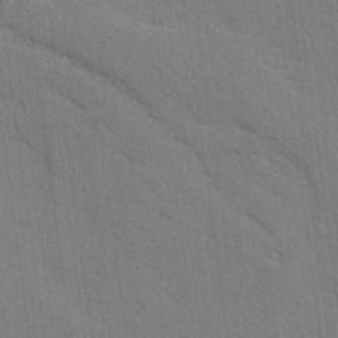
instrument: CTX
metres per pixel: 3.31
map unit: Aa
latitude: 24.9891
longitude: -133.3671
